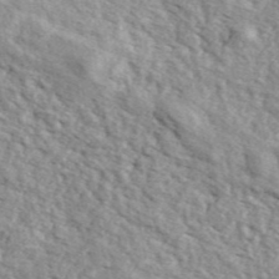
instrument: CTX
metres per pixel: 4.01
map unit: ANa
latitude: 44.0822
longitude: 45.8611
